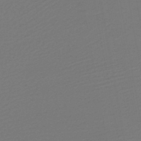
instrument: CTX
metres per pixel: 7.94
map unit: HNb
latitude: -48.8219
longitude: 59.6910
